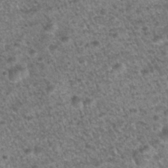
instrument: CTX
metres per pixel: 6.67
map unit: Nhu
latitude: 28.4979
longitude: -49.5749
